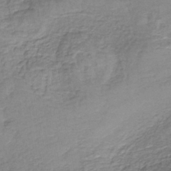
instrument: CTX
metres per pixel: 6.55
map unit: lHb
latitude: -38.8030
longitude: 61.0864
